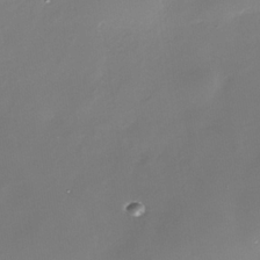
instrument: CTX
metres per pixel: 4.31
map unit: Nhe
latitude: -35.4454
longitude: -92.0255
